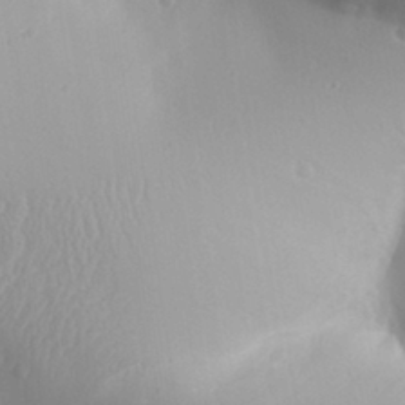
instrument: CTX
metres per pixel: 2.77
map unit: Aa
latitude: 30.9325
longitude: -141.1403
